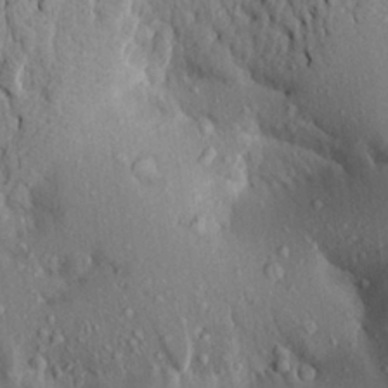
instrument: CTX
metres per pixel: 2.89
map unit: Aa
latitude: 20.4979
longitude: -149.8017
